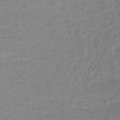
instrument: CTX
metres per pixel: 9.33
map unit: lHb
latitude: -39.0487
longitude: 62.8219
